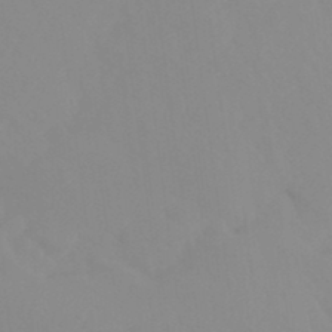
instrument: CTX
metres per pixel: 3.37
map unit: Ht
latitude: -14.9164
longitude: -55.8205
